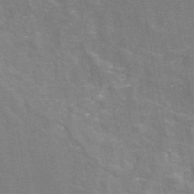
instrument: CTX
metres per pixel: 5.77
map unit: eAb
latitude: 46.6680
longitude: 116.8785
